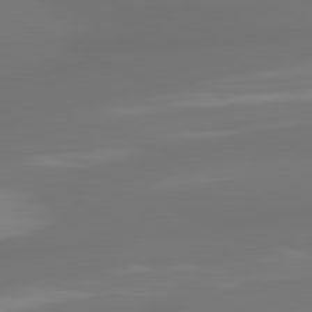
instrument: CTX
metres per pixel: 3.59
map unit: lApd
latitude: 81.2159
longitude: -165.1781
